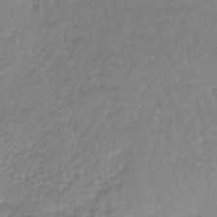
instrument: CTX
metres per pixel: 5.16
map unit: lHb
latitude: -40.4629
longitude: 70.3873
